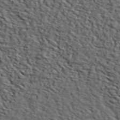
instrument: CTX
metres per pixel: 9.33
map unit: lHvf
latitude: 39.3104
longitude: -87.0080
